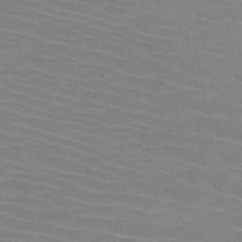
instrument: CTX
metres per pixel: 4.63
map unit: HNb
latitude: -47.1998
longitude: -44.8947
